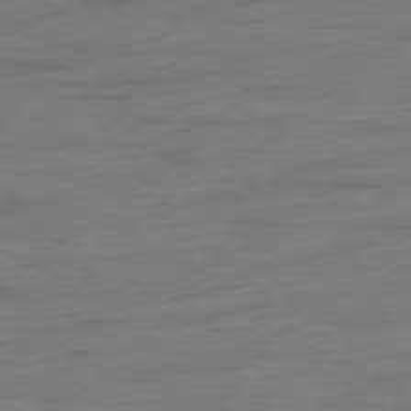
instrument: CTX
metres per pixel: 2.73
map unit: Ap
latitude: -76.7652
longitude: -89.2537
